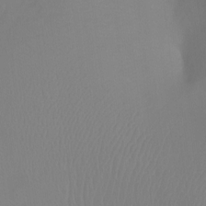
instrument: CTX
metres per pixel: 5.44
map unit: Ht
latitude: -4.4818
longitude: -27.7261
